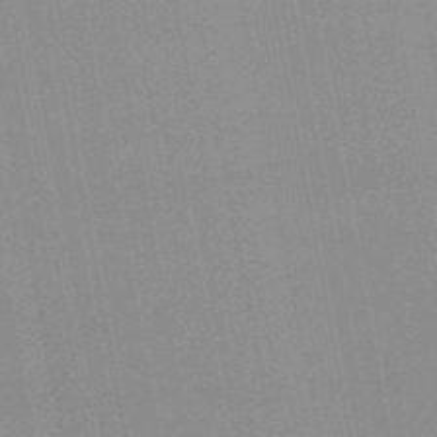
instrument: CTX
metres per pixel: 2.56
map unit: lHb
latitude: -48.1984
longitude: 66.7652
